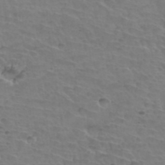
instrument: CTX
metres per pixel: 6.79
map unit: Hto
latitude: 35.7638
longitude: -44.4979
